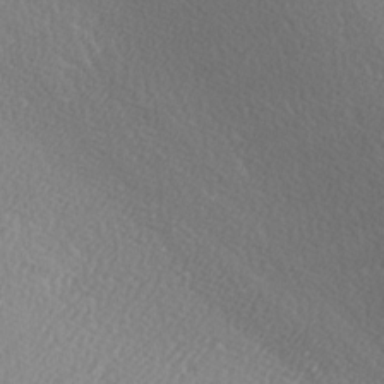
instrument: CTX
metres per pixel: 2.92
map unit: Ave
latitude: -6.8219
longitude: -123.1781
